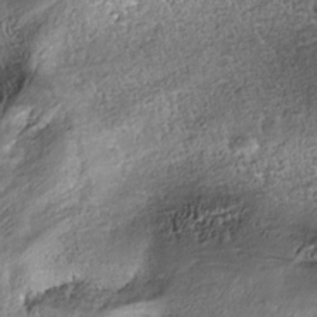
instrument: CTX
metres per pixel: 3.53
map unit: Nhe
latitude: -39.5210
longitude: -117.2726
